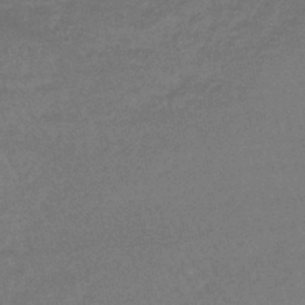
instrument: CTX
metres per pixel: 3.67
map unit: lHb
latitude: -43.5021
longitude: 80.6708
